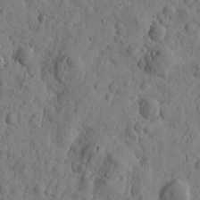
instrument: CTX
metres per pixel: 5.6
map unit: Htu
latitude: -0.9542
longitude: -177.1781
